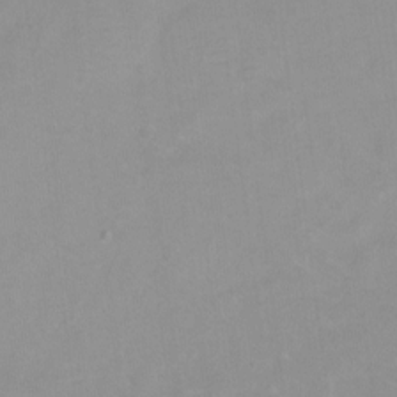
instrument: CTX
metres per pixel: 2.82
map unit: Ht
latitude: -6.5384
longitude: -29.1592
